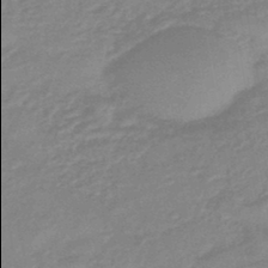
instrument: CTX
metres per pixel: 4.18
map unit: eHb
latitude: -44.5574
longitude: 82.0094
